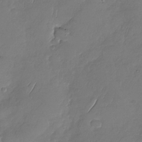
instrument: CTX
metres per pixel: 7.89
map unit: Nhu
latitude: -29.2187
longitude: -60.7435
